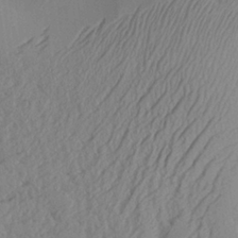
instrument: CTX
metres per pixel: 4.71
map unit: Aa
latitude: 25.7638
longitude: -130.8569
